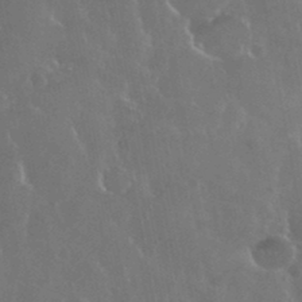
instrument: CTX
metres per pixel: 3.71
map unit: eHh
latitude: 35.1403
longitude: -59.2348
